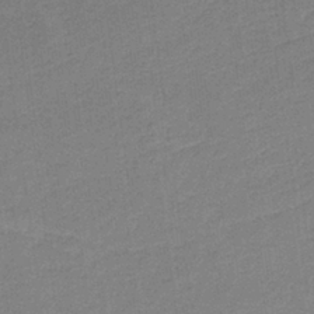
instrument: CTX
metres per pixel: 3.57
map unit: HNb
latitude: -36.8786
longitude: 56.9730
